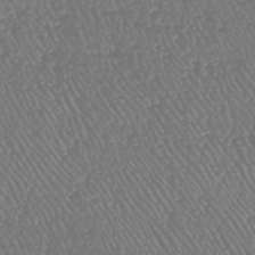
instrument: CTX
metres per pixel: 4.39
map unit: HNhu
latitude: -47.9178
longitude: 29.1431
